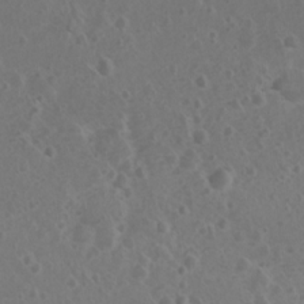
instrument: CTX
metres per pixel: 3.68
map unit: Nhu
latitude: 2.4979
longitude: -14.9514
